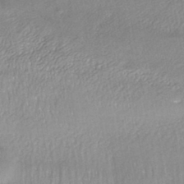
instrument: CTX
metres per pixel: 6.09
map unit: HNhu
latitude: -44.1606
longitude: 95.7477
